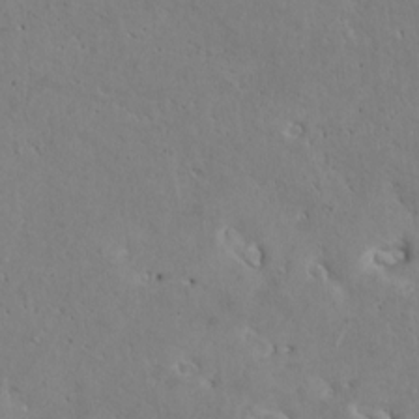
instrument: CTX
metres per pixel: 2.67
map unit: Htu
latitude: 2.7057
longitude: 142.8219
